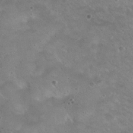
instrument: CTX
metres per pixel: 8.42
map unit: Hto
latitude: 19.9528
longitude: -54.6301
